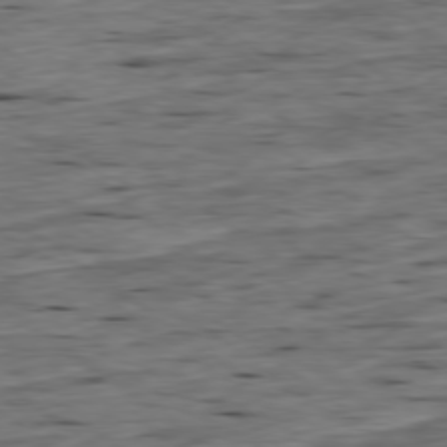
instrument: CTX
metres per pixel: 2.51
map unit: Ap
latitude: -79.2187
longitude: -90.3467
